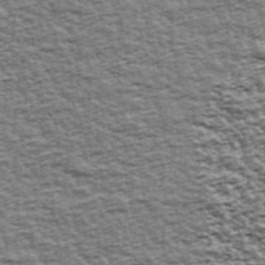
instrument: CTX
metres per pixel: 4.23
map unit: Ave
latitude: 43.2159
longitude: -112.1200
